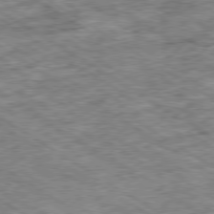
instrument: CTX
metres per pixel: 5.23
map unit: Ap
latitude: -79.9745
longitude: -74.8380
